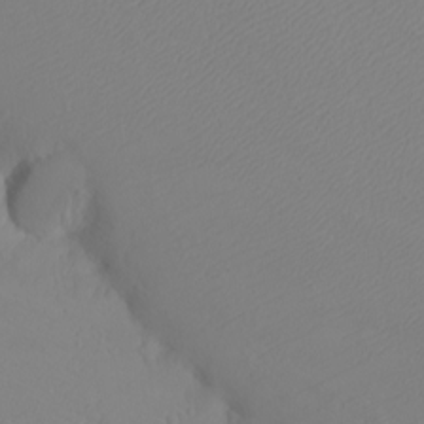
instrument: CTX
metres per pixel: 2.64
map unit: eHh
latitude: -7.9367
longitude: -70.3467
